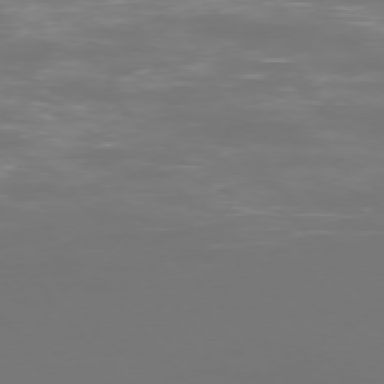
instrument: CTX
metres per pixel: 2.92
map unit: Ap
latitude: -75.4266
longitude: -76.4412
